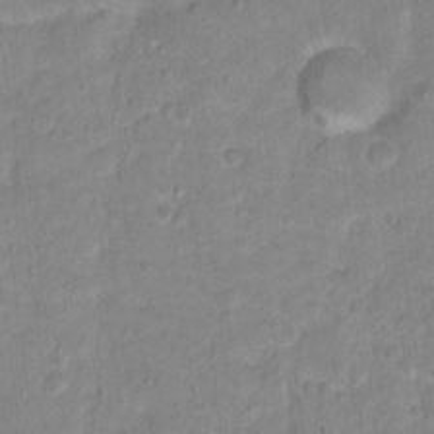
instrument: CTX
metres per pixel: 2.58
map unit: Hto
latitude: 16.3278
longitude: -38.5546
